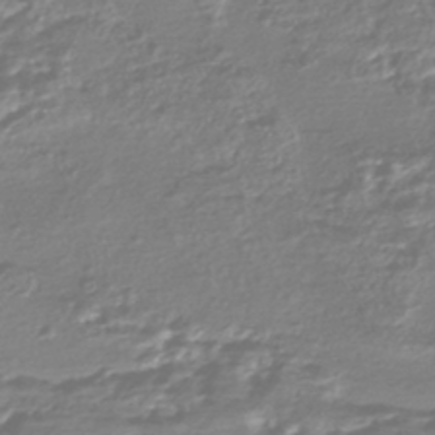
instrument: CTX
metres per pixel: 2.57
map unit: HNhu
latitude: -44.7463
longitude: 98.0850
